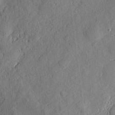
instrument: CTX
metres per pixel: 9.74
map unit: eHh
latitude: 5.9150
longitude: -73.3671
